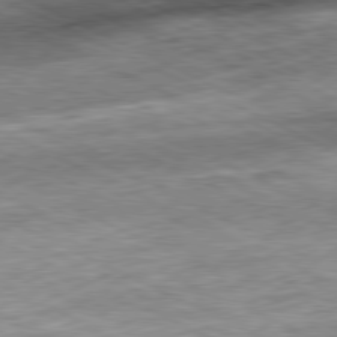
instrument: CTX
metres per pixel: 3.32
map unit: Ap
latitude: -81.3321
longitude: -88.4034
